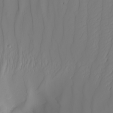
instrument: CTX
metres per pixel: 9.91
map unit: Nhu
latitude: -7.0675
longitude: -93.7071
